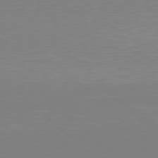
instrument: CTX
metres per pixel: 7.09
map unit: Hpe
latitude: 78.0255
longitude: -173.2914
